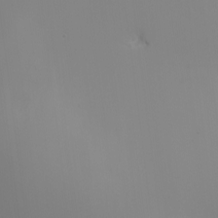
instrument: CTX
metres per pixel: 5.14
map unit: eHh
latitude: -5.4832
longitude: -86.5734
